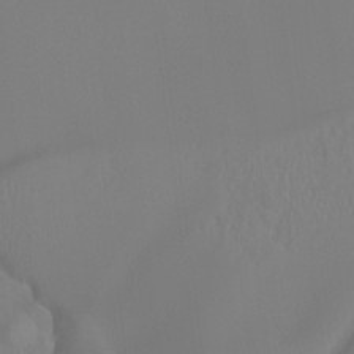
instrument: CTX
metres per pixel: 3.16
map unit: Hto
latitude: -8.5007
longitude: -46.2145
